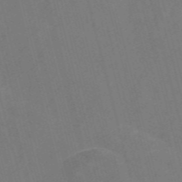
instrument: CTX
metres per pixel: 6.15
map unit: Nve
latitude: -57.8422
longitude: 54.9542
